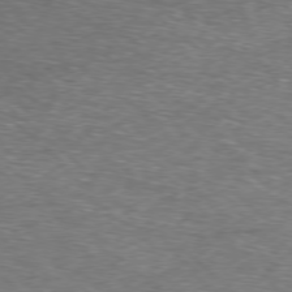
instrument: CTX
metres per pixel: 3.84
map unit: Hpe
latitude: -78.4251
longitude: 17.1809
